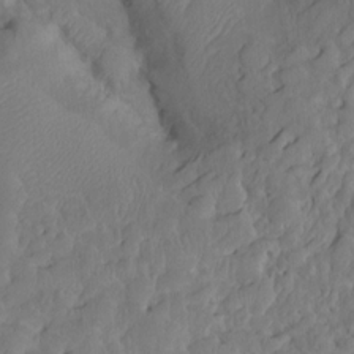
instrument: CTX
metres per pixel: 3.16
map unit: Htu
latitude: -6.9163
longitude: 145.0864
